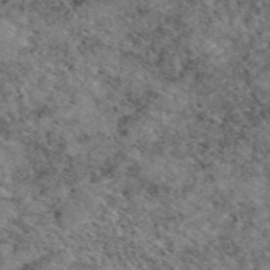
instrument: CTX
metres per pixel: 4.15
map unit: eAb
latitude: 49.6316
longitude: 113.0298
